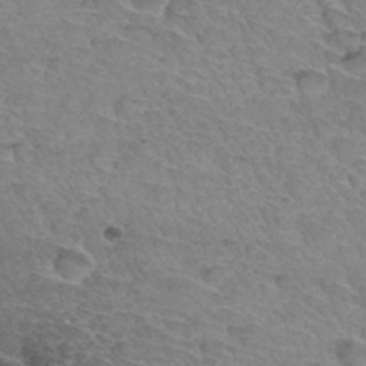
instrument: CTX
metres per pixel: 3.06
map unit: Hto
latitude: 34.1766
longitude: -46.1389
